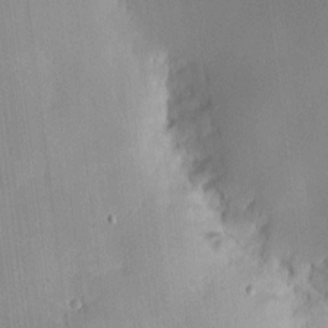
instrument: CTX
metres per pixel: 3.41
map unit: HNhu
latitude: 10.8569
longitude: 9.4454
